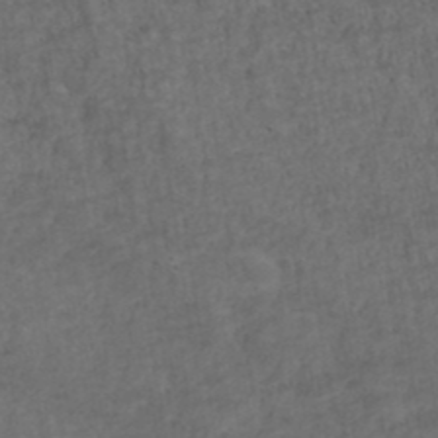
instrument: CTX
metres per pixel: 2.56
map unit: ANa
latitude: 39.3859
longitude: 22.7463
